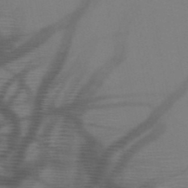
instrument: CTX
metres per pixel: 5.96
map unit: HNb
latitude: -47.6344
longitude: -40.7057
